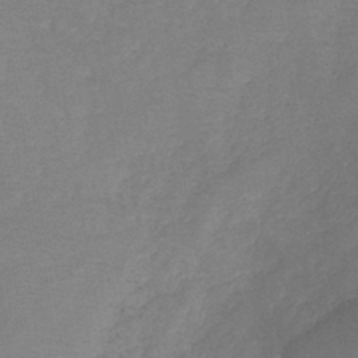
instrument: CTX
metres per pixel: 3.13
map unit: HNb
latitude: -43.8611
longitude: -39.2726
